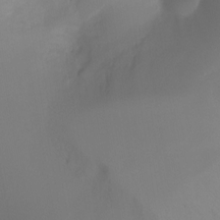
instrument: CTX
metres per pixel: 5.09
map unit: Ht
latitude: -16.8408
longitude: -42.7624
